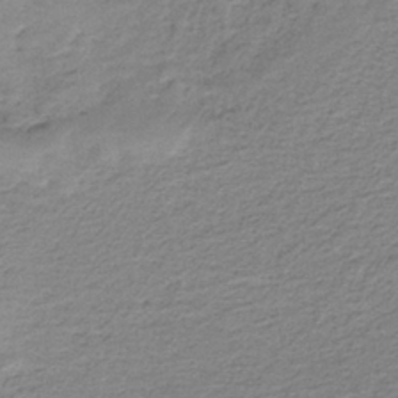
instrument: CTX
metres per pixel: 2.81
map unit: HNb
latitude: -36.0094
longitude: 56.9164
